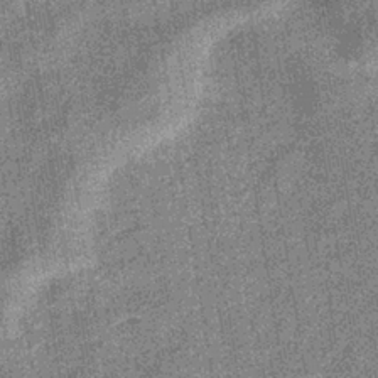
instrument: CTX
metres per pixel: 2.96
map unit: eHb
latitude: -35.8800
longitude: 73.6155
